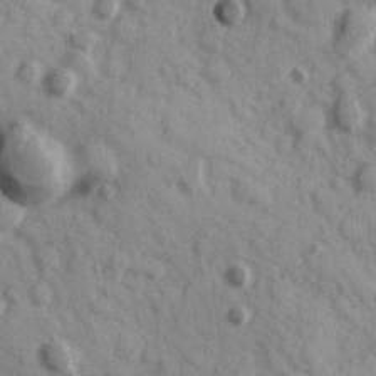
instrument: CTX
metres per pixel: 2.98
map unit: Hve
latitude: 24.9891
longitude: 147.0864
